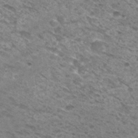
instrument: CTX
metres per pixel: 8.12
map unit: Hto
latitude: 30.5168
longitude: -46.3657
